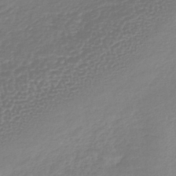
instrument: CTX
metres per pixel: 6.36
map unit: lHb
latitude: -40.4629
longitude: 70.0850
